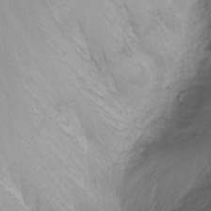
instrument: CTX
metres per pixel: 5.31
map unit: Nhu
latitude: -0.7841
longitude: -80.6113
